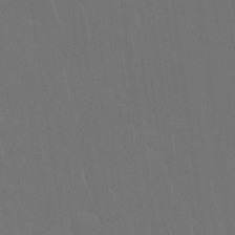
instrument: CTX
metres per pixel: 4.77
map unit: Nhu
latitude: 28.9891
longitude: -64.4223
